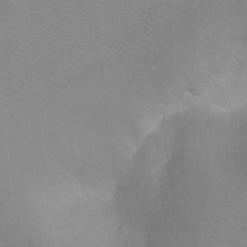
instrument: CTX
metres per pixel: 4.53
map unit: Ht
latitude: -4.3495
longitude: -28.6679
